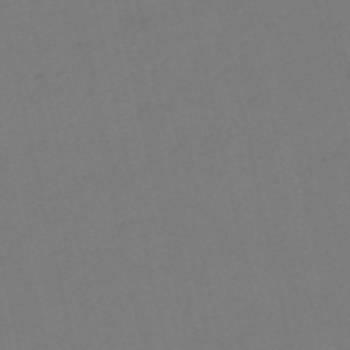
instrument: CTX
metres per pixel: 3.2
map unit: HNb
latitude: -55.3321
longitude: -39.1214
